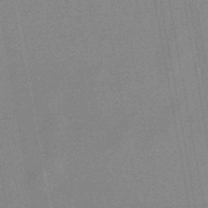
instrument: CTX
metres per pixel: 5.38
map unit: lHb
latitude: -48.3118
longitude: 71.1998
